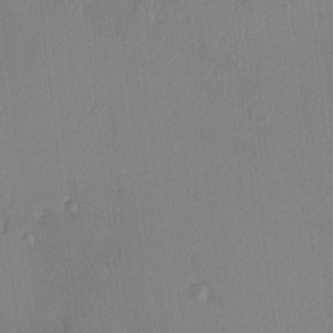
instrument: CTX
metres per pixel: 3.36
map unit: HNhu
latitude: 6.8191
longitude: 0.9353
